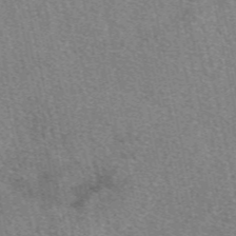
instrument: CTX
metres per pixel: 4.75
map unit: eAb
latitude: 49.8016
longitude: 107.7100
